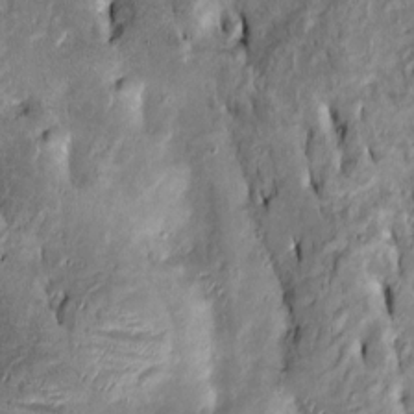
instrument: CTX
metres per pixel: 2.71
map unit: Htu
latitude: -6.7841
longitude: 144.1984
